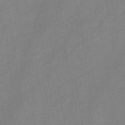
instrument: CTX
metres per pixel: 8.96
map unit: HNb
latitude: -45.7478
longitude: -38.2900
